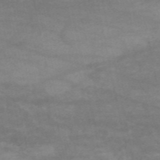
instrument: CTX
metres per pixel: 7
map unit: HNb
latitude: -53.0864
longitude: -41.6315
